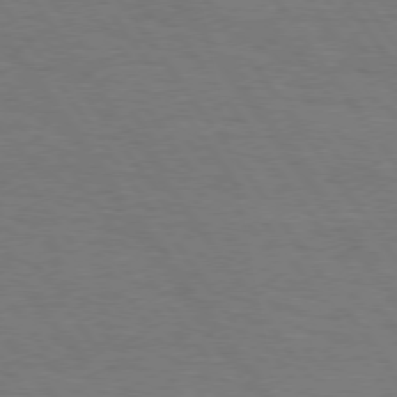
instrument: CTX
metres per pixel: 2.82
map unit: Hpe
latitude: 74.6679
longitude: -140.7624
